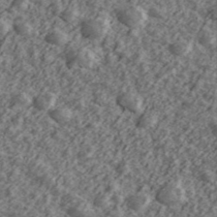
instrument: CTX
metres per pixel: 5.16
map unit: Ave
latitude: 43.4804
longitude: -111.3293
